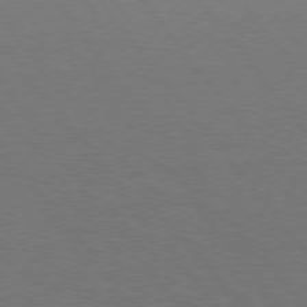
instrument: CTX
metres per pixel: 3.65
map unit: Hpe
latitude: 75.6883
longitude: -144.2522
